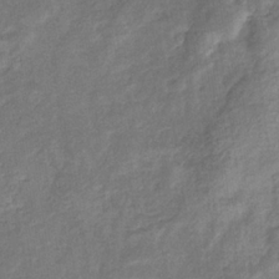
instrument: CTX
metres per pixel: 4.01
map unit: eHb
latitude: -34.5385
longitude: 75.6344
